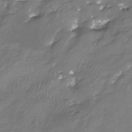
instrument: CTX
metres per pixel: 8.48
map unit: Nhu
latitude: -23.1053
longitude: -56.9702
